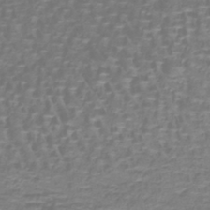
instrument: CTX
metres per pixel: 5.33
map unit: lHb
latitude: -40.4629
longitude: 58.3117
